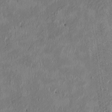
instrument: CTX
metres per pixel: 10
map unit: HNhu
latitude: 1.0080
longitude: -6.4034
